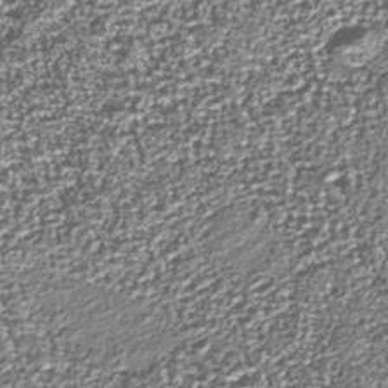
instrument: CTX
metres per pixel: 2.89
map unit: Nhu
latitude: -39.0298
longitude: -83.2914
